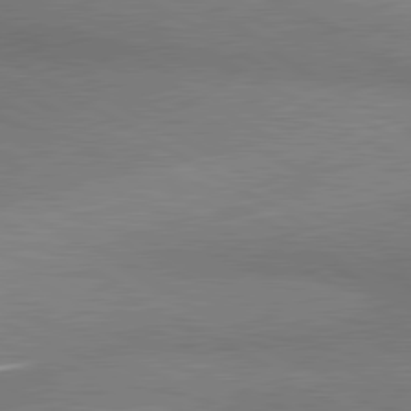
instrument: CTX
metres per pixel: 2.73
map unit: lApd
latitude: 80.8380
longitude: 159.4832
